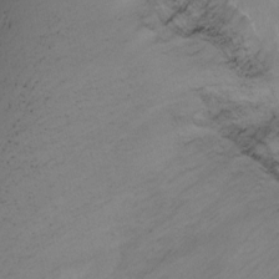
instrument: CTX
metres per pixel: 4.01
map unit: Ht
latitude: -13.1809
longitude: -43.8394
